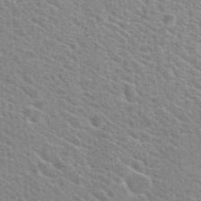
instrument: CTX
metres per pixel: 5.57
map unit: Hto
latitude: 25.6316
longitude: -36.6113
